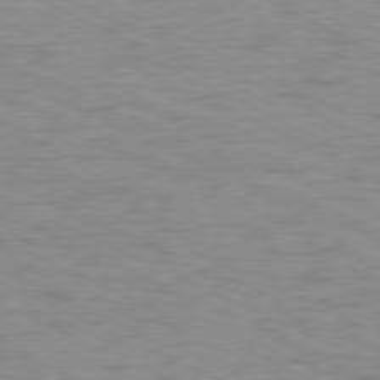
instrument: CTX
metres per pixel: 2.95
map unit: Ap
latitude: -78.5573
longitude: -73.3482
